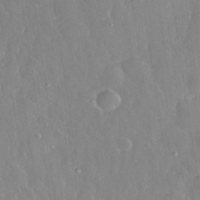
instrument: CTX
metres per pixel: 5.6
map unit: eHh
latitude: 33.1970
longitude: -59.9528
